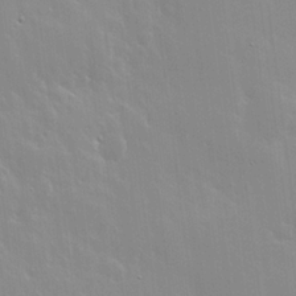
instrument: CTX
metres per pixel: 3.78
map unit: lHvf
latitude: 18.0255
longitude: -117.8017
